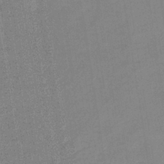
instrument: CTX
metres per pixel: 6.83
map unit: eHb
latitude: -36.2739
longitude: 74.0850
